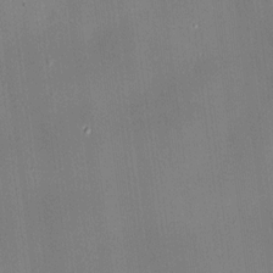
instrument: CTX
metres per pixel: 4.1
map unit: HNhu
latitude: 8.7624
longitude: 9.2565
